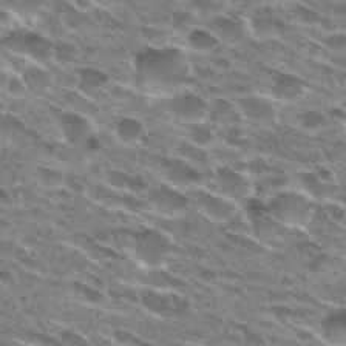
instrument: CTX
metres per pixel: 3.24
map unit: Hto
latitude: 27.5938
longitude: -43.4427
